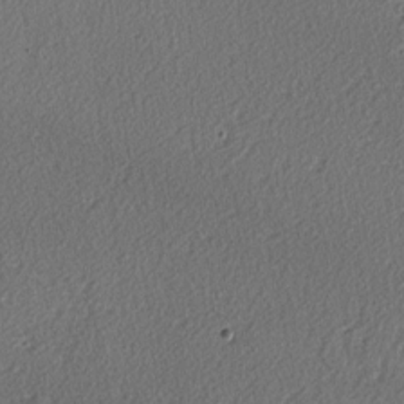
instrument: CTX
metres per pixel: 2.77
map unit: lAvf
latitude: -3.5210
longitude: -108.2711
